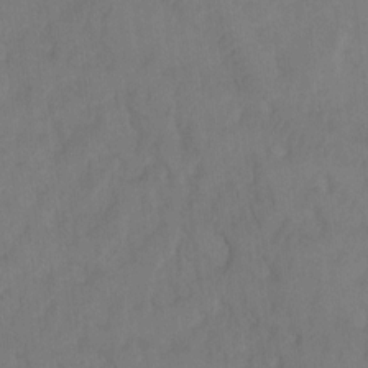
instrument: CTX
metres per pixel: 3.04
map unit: Ht
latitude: 5.4048
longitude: -30.1578
